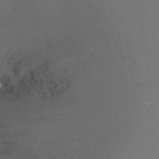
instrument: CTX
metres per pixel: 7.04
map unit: Ht
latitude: -7.7855
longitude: -35.6127
